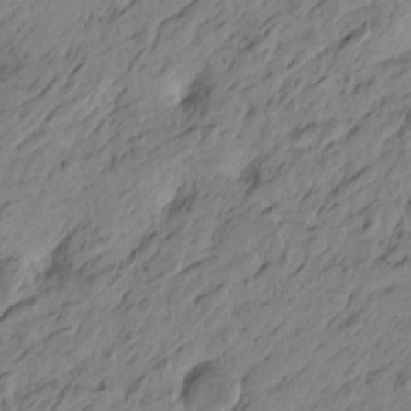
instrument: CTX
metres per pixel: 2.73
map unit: Htu
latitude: -5.4265
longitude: -179.5560
